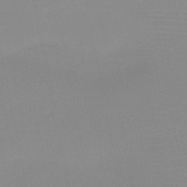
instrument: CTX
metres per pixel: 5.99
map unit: HNb
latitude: -45.7289
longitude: -44.1766
